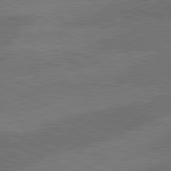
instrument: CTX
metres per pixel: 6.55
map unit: lApd
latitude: 81.0458
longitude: 123.0487
